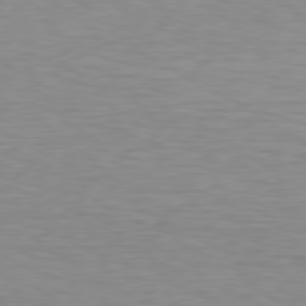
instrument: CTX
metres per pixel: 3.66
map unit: Hpe
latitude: 78.3656
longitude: -122.1389
